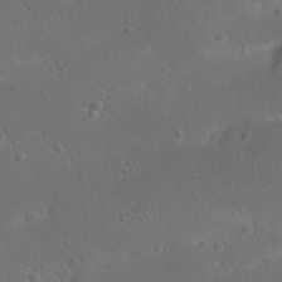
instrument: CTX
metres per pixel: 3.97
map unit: Nhu
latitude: 22.6868
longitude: -72.0444
